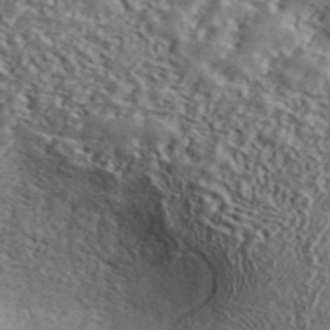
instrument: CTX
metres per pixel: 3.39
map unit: ANa
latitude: 44.0822
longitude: 47.6910
